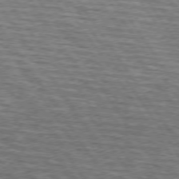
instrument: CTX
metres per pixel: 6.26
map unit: lApd
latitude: 74.5168
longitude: -74.8569
